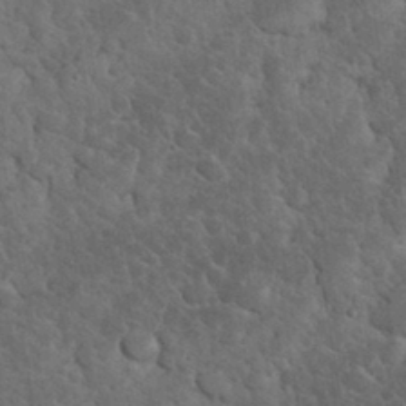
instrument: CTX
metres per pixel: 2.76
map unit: eHh
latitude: 33.2159
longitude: -66.1955
